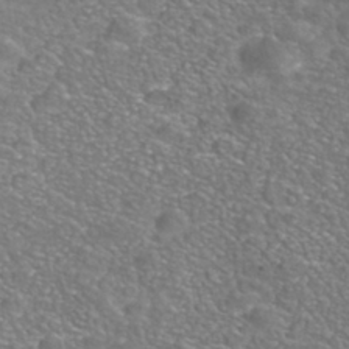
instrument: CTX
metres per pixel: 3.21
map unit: Nhe
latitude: -41.4076
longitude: -100.1011
